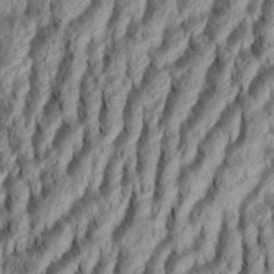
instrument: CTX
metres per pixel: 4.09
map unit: Aa
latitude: 34.1200
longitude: -137.0837
